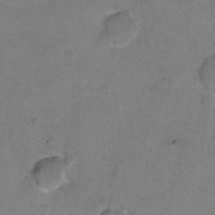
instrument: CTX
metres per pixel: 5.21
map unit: Ht
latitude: 1.5938
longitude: -33.2537
